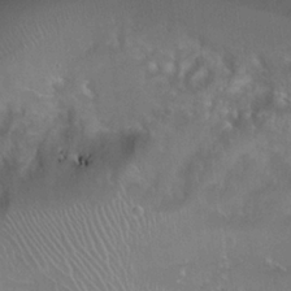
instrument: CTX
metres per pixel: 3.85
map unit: Hto
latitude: 22.2145
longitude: -51.7827
